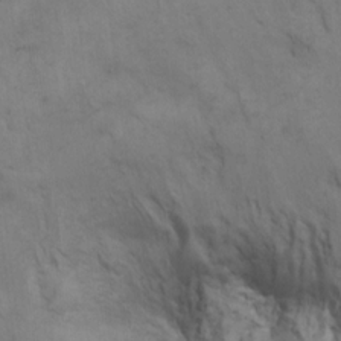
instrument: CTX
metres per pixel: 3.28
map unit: Ht
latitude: 11.1592
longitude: -33.1781
